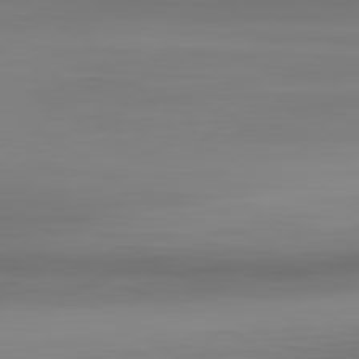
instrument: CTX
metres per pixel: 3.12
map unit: Ap
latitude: -80.3307
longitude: -59.2915
